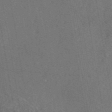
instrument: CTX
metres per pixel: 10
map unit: eAb
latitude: 47.8962
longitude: 112.2362
